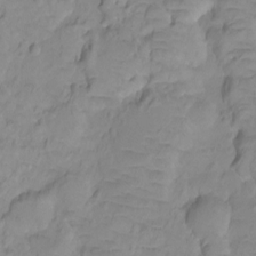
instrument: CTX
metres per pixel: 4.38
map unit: Ht
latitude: -9.0675
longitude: -35.9150
